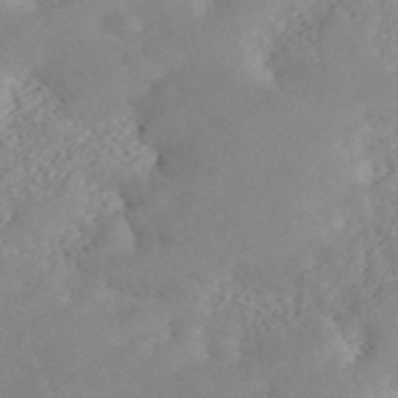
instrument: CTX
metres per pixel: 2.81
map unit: ANa
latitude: 44.7435
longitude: 23.1431
